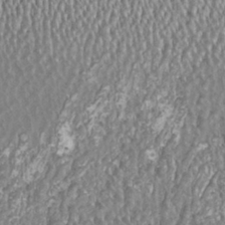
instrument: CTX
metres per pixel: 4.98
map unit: HNhu
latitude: 0.6868
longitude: 0.4062
